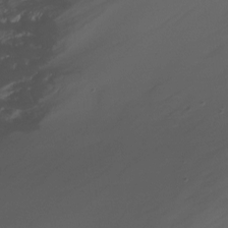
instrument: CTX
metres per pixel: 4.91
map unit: Ht
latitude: -10.5385
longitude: -29.6316
